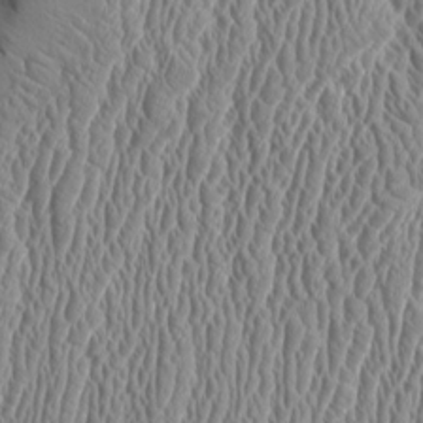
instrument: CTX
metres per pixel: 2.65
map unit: Aa
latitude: 9.5560
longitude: -129.4048
